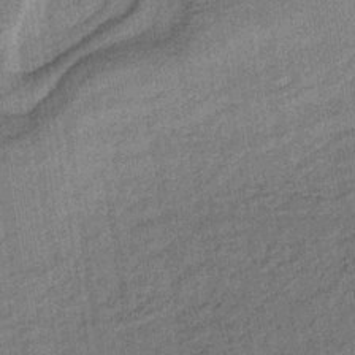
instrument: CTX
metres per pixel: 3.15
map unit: lHb
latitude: -35.8044
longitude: 64.4440
